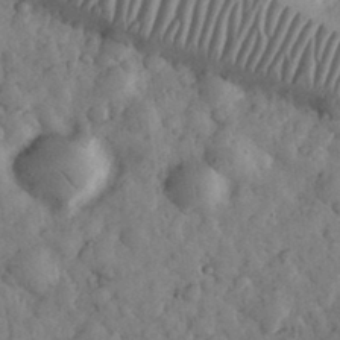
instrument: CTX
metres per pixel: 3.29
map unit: eHh
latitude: 33.5749
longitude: -69.2726
